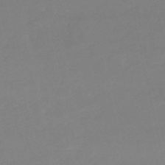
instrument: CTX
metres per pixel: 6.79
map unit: eHh
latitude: -52.7085
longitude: -25.2348
